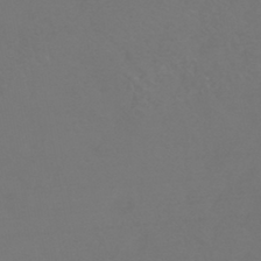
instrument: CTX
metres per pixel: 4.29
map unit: HNhu
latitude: -43.4076
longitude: 94.2361
